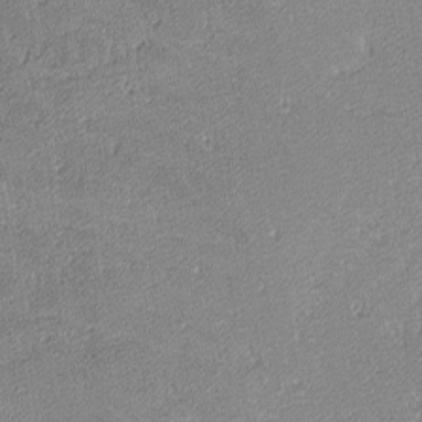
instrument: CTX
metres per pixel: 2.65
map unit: lHvf
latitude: -12.3117
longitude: -103.7827
